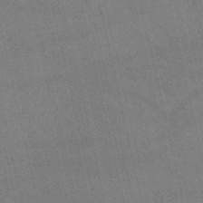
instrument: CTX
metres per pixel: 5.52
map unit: HNb
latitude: -53.0486
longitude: -40.9891
